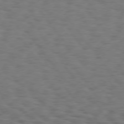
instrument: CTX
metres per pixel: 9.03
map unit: Hpe
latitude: 74.7246
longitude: -133.5938
